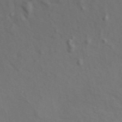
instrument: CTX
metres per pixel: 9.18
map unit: ANa
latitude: 48.8947
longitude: -73.2348
